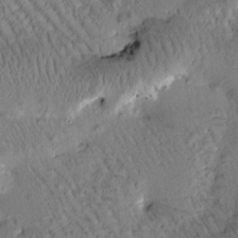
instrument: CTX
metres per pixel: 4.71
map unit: Htu
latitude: -1.1432
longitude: 171.8045
